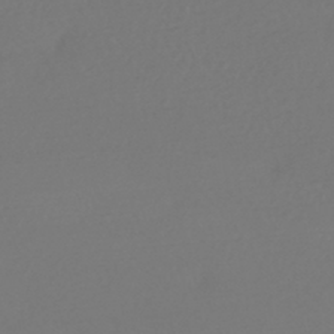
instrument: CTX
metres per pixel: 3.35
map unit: HNhu
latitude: -42.9919
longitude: 93.5210
